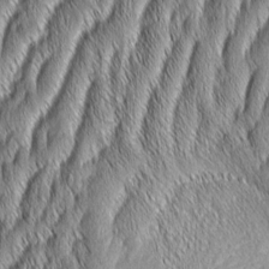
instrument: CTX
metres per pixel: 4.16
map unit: Aa
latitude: 7.5182
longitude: -131.2348
